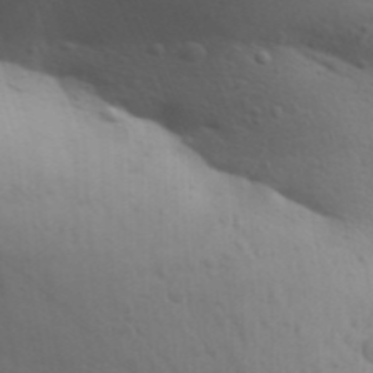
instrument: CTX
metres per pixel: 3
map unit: Aa
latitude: 30.7436
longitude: -146.6113
